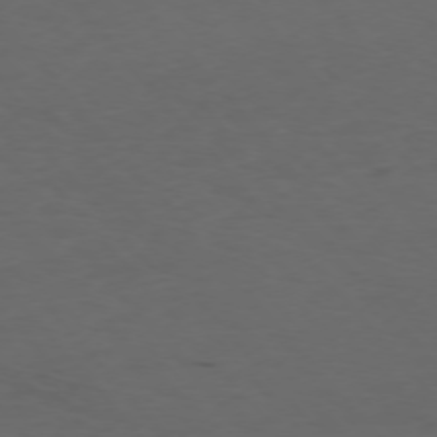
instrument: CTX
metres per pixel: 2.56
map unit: Ap
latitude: -76.1228
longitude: -90.8569
